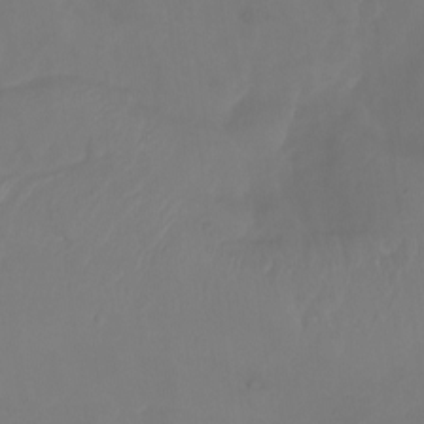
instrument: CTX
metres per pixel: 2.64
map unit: Nhu
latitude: -8.2172
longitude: -81.1214
